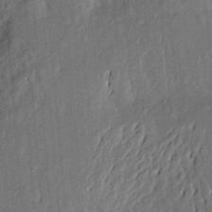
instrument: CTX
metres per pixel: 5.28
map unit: Aa
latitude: 22.6868
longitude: -150.5168
